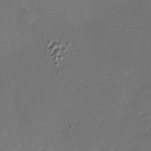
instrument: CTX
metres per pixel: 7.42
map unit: Nhu
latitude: -27.1809
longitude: -73.6883
